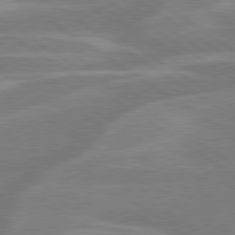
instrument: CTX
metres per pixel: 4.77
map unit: lApd
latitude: 79.4805
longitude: -122.8191
